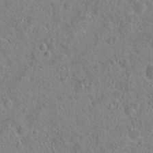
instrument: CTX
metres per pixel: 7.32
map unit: Hto
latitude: 22.8380
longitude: -46.5357
